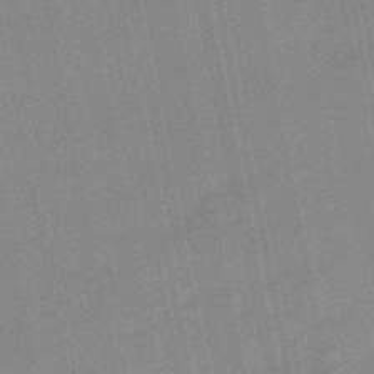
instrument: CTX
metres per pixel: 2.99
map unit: lHb
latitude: -48.8408
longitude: 80.5385
